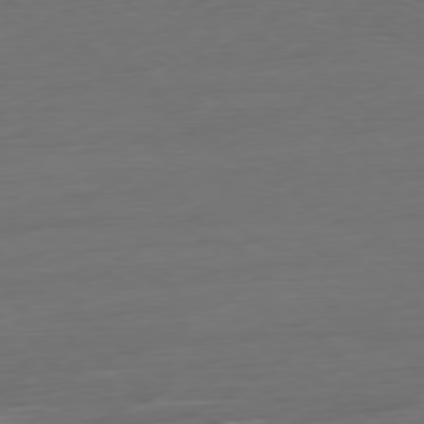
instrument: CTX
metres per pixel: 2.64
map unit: Ap
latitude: -79.8422
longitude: -57.2914
